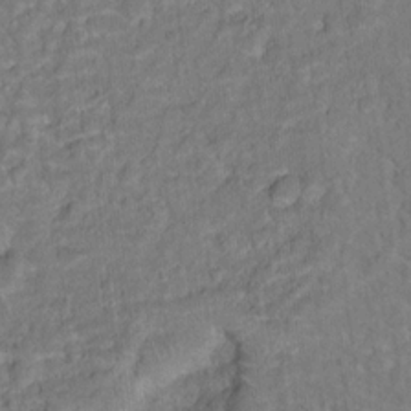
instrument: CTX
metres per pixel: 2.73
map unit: Hto
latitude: 15.6316
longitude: -36.8947
